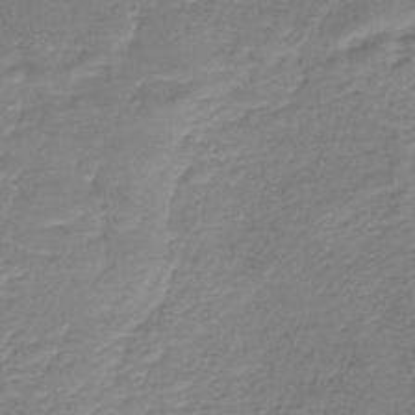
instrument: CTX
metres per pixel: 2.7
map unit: HNb
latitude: -34.3495
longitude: 61.9556
